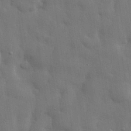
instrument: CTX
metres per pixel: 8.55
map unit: lHvf
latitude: 31.7828
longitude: -88.1389
